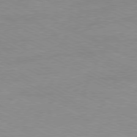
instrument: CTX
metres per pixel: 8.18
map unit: Ap
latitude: -80.8786
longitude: -85.4615
